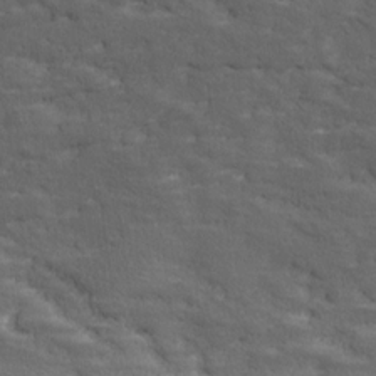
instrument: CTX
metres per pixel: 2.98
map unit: Ave
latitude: 17.9528
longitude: -135.9906
